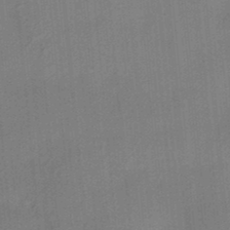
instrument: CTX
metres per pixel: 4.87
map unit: HNhu
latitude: 13.7828
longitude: 10.8030
